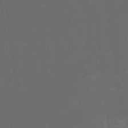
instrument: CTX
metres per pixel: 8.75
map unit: HNhu
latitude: 0.4412
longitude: -2.2333
